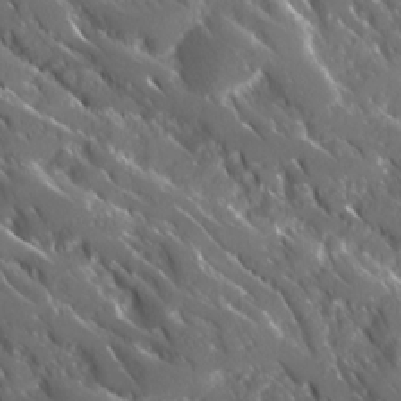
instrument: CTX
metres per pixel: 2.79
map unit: Ave
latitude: 17.1970
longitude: -130.3468
